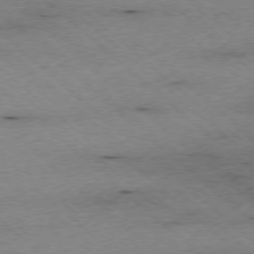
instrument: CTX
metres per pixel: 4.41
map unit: Ap
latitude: -77.6155
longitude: -85.8772
